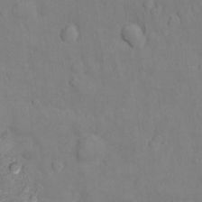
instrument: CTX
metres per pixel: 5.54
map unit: Ht
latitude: 11.0459
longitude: -33.4993
